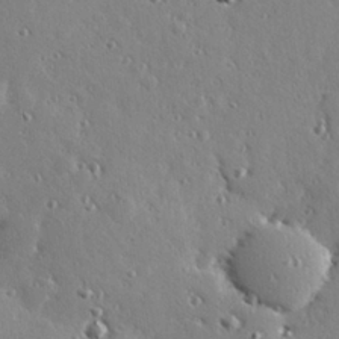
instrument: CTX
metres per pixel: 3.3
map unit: Hve
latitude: 26.5924
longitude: -93.2159
